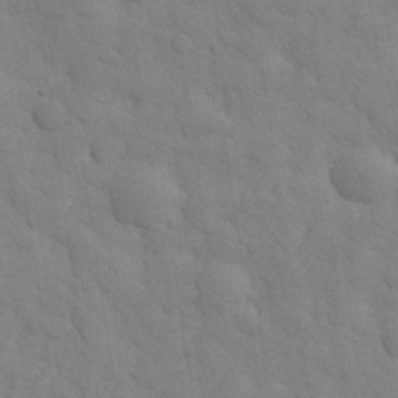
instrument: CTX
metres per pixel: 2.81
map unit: eHh
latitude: 32.7057
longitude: -68.5735
